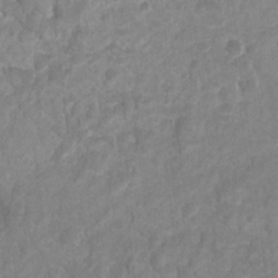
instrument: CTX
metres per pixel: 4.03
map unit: Hto
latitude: -7.6155
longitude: -39.7827
